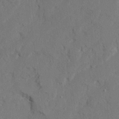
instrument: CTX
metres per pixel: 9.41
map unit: Ave
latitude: 22.8191
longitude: -130.6302
